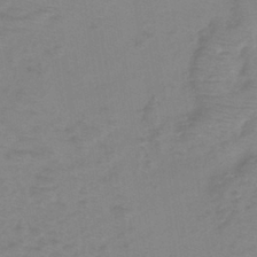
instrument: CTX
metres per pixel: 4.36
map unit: eHh
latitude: -39.8234
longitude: -28.7246
